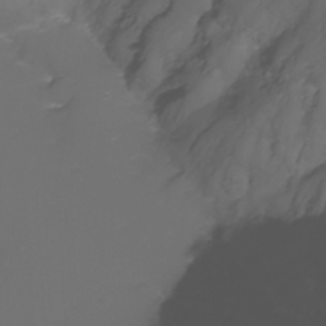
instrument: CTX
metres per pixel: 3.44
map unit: Nhu
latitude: -5.8233
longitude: -88.9325
